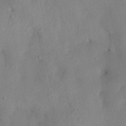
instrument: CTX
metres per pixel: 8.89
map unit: HNhu
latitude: 14.1767
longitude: 12.1039
